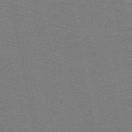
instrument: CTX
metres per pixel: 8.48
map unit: HNb
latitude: -48.6519
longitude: -41.1592
